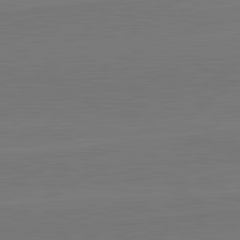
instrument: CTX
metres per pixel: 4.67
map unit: lApd
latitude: 82.3467
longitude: 164.1984
